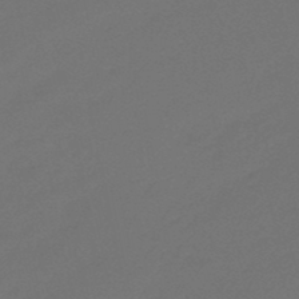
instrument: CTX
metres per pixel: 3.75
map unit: eHb
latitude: -47.7099
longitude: 86.5196
